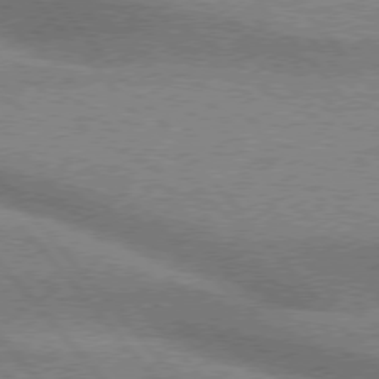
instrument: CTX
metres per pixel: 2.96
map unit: lApd
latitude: 76.3278
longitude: -61.6127
